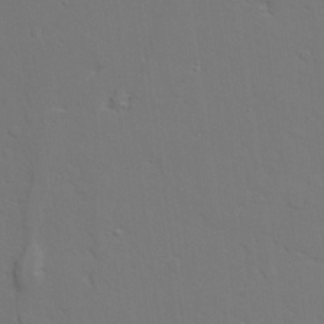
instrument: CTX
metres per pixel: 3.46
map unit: lAvf
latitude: 27.8017
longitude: -109.4237
